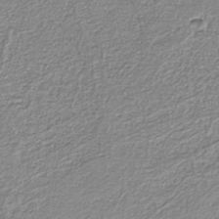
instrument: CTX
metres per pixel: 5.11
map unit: eAb
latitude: -38.4251
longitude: 51.6155
